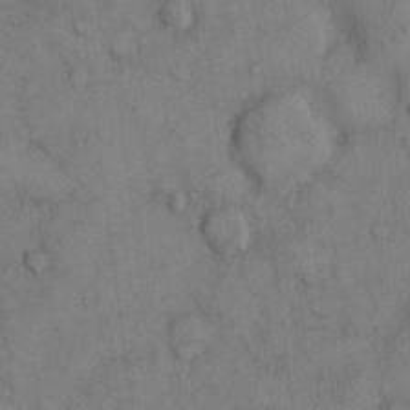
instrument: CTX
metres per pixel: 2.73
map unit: Hto
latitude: 11.3104
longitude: -59.3293
